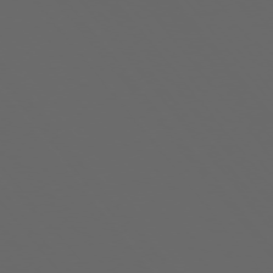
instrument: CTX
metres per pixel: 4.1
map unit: Ap
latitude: -76.2928
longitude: -74.9703
